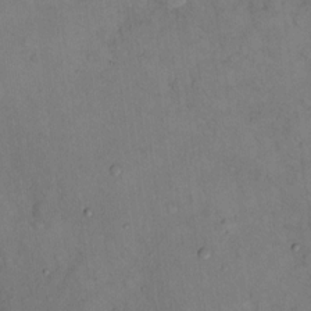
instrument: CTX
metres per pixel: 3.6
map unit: Hto
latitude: 11.7639
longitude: -58.8191
